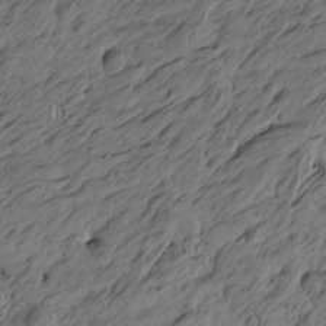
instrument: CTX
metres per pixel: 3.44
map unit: Htu
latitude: -6.2550
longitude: -179.3104
